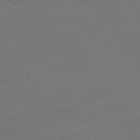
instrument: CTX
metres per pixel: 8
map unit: Ap
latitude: -75.1620
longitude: -74.6679
